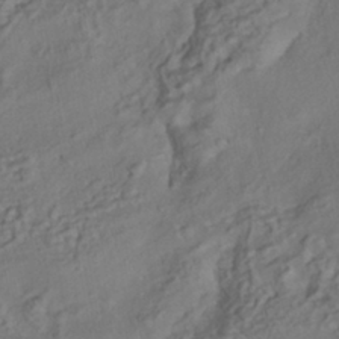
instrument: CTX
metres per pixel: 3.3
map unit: HNhu
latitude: -39.8611
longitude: 107.7289
